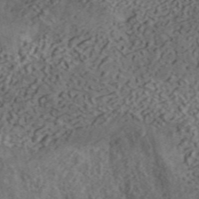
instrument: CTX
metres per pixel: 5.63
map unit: ANa
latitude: 45.4615
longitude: 46.2361
